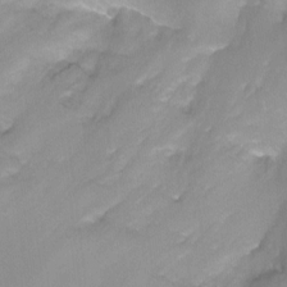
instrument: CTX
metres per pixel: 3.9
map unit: Ht
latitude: -13.3132
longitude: -44.4601
